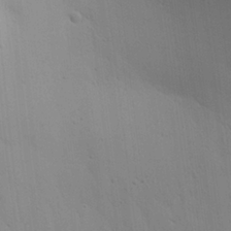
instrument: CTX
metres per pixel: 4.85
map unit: Aa
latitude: 25.7260
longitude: -142.4412
